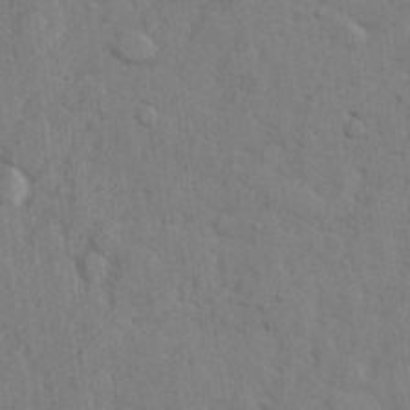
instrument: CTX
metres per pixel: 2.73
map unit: lHvf
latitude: 25.4048
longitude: 143.0675
